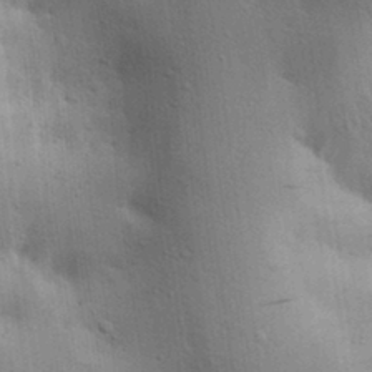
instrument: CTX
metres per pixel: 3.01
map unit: lAa
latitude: 20.1767
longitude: -138.7813
